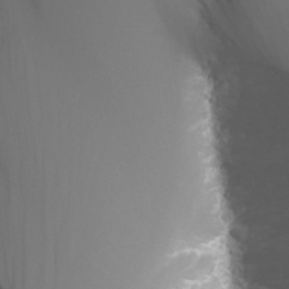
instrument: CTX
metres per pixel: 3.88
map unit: Nhu
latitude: -4.5573
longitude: -75.5938
